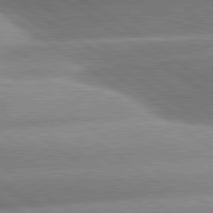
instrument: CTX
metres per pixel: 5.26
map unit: lApd
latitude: 81.1025
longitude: -158.1011
